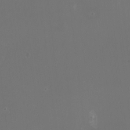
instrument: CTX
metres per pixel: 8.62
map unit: HNhu
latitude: -1.3510
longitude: 1.2376
